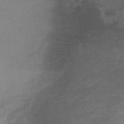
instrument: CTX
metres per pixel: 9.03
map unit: HNb
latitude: -33.4077
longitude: 64.5763
